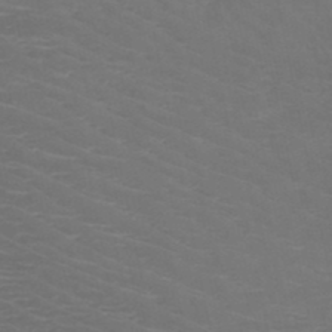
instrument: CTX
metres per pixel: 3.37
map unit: HNb
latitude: -49.4455
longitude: -46.4601
